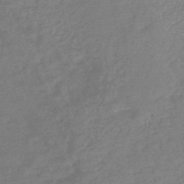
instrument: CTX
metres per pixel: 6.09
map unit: HNb
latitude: -44.3495
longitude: -38.0255
